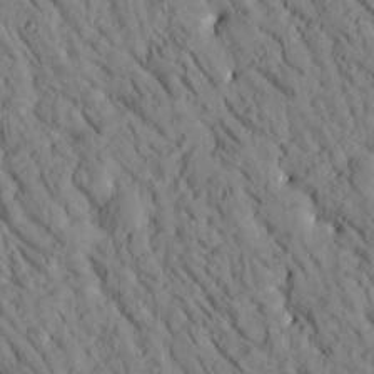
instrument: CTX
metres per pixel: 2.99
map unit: Htu
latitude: -2.8219
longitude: 173.9745
